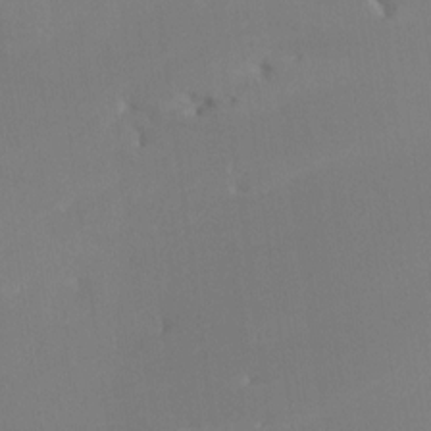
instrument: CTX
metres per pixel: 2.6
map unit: Nhe
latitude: -26.7463
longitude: -109.5371
